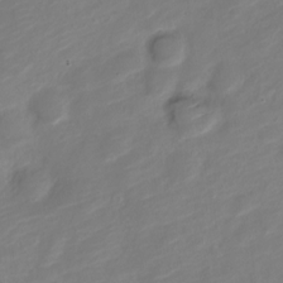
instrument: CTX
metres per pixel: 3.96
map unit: Nve
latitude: -19.4643
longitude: 107.9367
